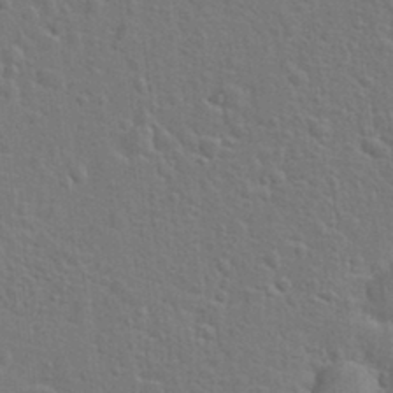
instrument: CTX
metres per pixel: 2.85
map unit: Hto
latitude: 22.6112
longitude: -47.4049
